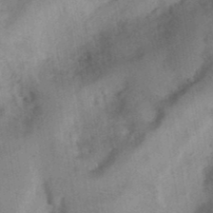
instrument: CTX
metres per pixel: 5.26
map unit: Ht
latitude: 12.6680
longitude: -74.8002
